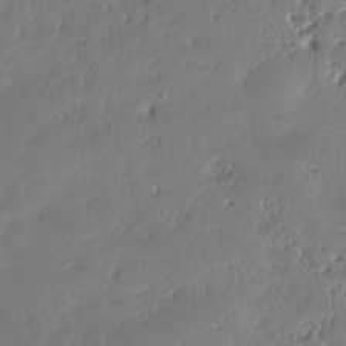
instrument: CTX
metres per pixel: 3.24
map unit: HNhu
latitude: -36.8219
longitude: 33.3888
